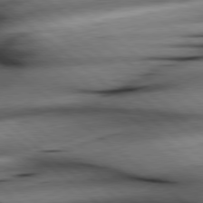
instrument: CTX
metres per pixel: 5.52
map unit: lApd
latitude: 79.0459
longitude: -140.3467
